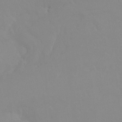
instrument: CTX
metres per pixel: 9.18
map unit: Htu
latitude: -15.4077
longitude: -47.9150
